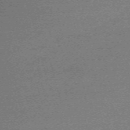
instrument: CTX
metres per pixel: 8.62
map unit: eHh
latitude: -61.6533
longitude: 51.8233
